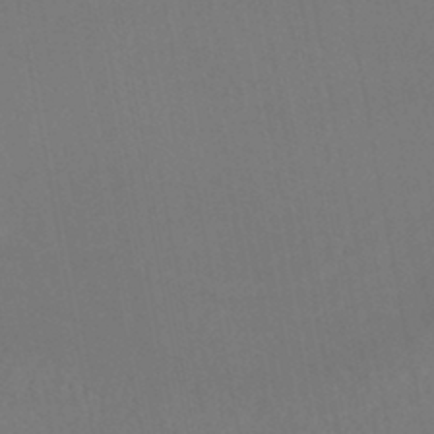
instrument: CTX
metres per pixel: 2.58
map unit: HNhu
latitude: -45.8045
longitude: 93.5210
